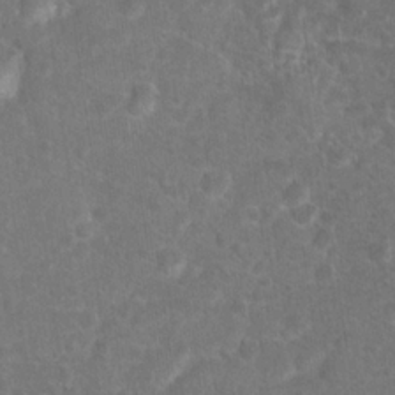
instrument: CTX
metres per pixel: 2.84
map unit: Hto
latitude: 17.4049
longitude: -41.8583
